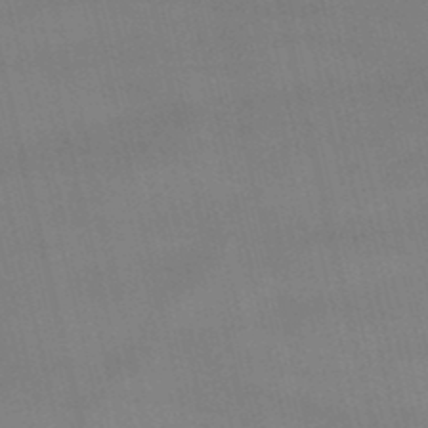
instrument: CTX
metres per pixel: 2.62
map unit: lHb
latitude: -48.7275
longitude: 70.7652
